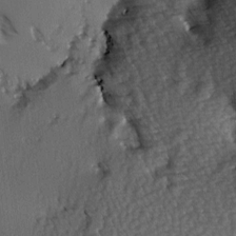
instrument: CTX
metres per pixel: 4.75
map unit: Hve
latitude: 3.5749
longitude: -121.5749
